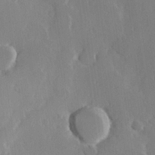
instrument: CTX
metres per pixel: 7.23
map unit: Hve
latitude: 23.3104
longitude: 146.5007
